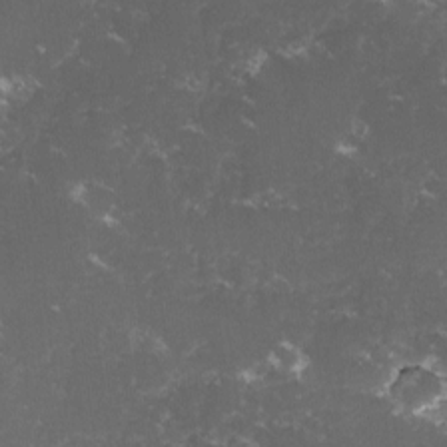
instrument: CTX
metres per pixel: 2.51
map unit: lHvf
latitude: -14.3873
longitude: -99.8583
